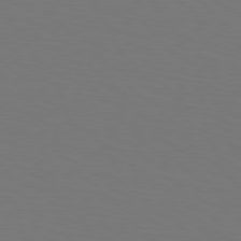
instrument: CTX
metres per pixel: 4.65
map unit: Hpe
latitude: 75.9906
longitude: -132.2523
